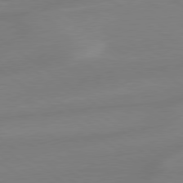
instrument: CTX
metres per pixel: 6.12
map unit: lApd
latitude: 78.9892
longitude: -142.2334
